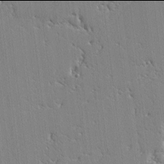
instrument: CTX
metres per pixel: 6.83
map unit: lAvf
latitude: -2.0094
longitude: -109.4426
